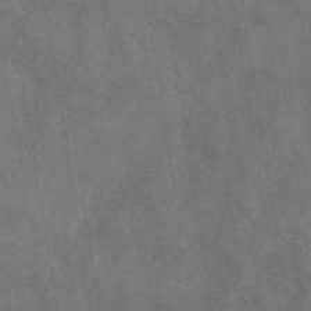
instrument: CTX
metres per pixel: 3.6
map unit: ANa
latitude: 42.9514
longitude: 13.8234
